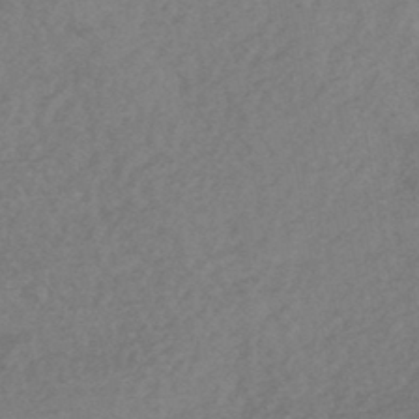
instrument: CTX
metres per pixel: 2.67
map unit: HNhu
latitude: -44.7841
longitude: 92.9731
